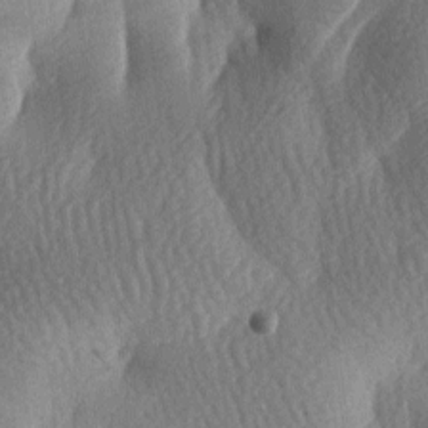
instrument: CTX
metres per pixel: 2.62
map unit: lAa
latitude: -8.1606
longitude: -127.4993
